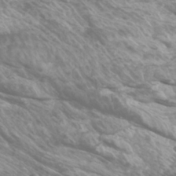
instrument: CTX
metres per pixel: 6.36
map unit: Htu
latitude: -5.6155
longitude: -75.5371
